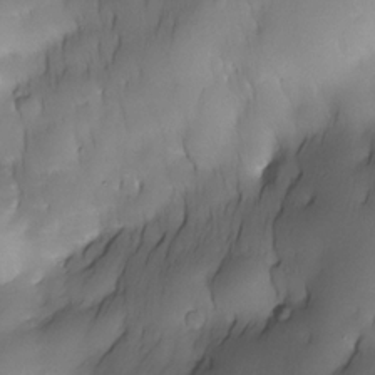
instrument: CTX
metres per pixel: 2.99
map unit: Nhe
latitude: -30.4629
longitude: -139.9150
